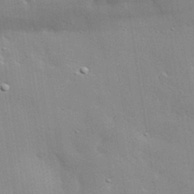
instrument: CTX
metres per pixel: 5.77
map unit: lHvf
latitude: 33.5371
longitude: -91.5938
